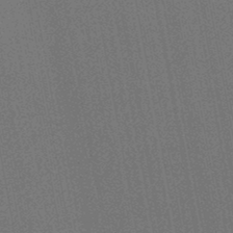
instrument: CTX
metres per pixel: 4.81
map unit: lHb
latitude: -45.1431
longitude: 74.6897
